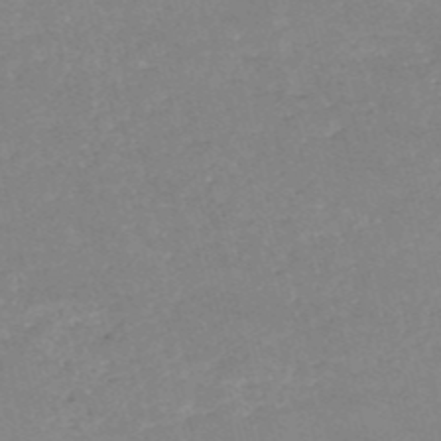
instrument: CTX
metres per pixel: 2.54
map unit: HNb
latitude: -53.5588
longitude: -36.4412
